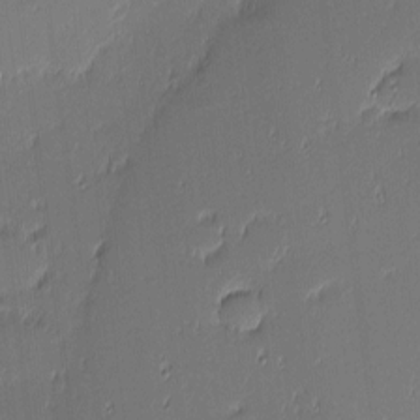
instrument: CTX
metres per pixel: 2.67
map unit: eHh
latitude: -3.6154
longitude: -82.8191
